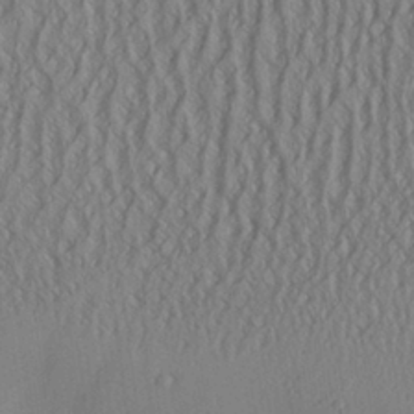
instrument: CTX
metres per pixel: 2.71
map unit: Aa
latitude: 25.2914
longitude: -136.1011
